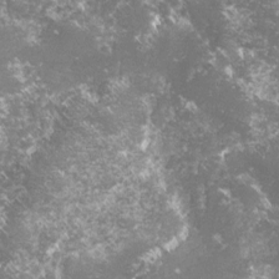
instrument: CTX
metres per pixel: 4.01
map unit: lHvf
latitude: -15.8990
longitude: -99.8583
